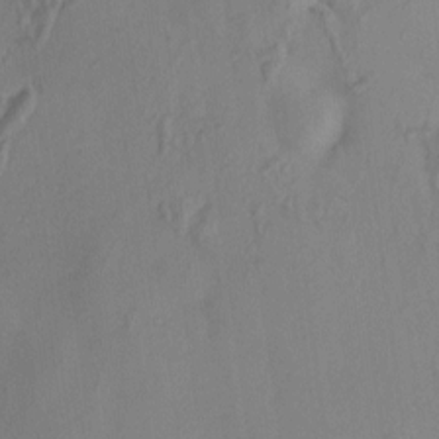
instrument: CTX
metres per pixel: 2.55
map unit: HNhu
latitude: 6.3089
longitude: 13.2187
